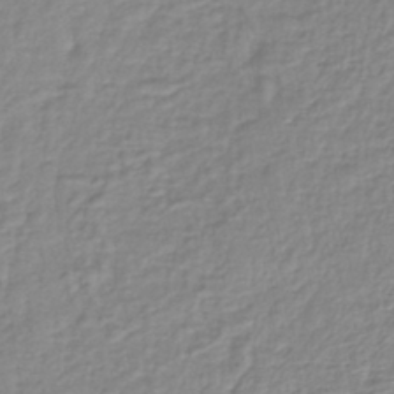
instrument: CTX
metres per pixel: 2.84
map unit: lHb
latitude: -40.1417
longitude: 61.1053
